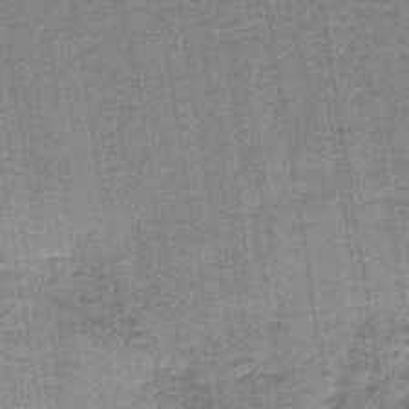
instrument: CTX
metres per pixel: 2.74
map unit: lHb
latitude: -40.6329
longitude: 56.7463
